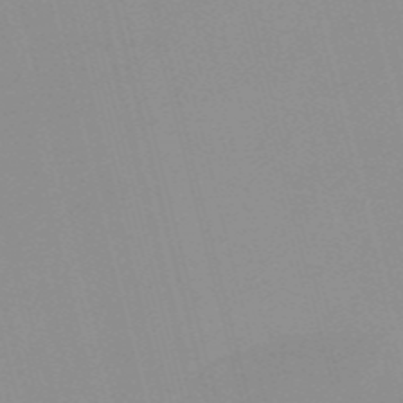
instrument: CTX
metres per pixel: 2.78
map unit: HNb
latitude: -56.5762
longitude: -43.2537
